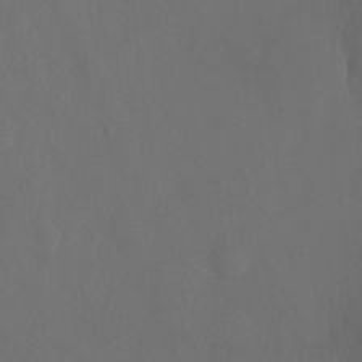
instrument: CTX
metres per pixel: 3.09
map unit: Ht
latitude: -3.8800
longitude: -26.3845
